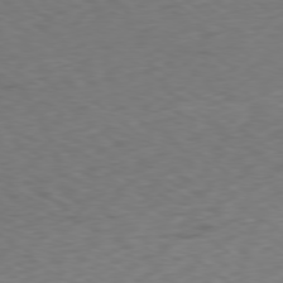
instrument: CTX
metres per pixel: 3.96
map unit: Ap
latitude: -79.0675
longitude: -63.4049
